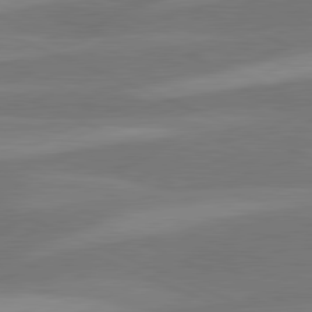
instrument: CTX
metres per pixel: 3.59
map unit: lApd
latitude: 81.4804
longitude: 124.7463
